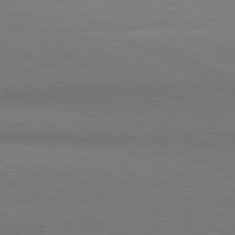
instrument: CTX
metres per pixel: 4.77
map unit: lApd
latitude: 80.8758
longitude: 146.3495
